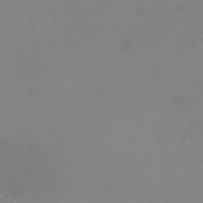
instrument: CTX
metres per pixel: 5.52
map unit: HNhu
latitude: -0.9731
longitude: -2.9324
